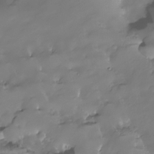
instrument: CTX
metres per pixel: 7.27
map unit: HNhu
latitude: -23.7856
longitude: 50.4818
